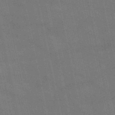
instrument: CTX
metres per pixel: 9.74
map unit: HNb
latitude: -52.5195
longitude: -39.9339
